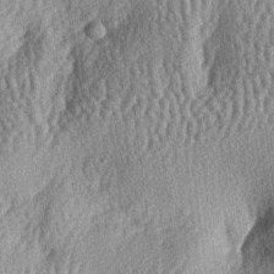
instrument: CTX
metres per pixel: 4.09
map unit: lAa
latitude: -6.6707
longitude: -127.7261
